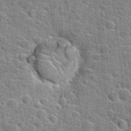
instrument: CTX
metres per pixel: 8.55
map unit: Hto
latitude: 24.0444
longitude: -47.7828
